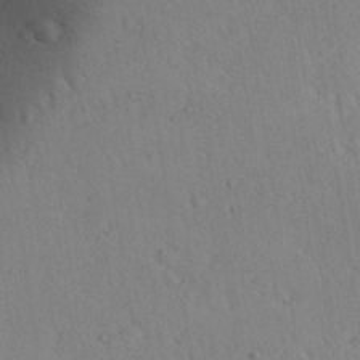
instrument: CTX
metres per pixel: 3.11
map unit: Aa
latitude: 28.8947
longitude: -146.7058
